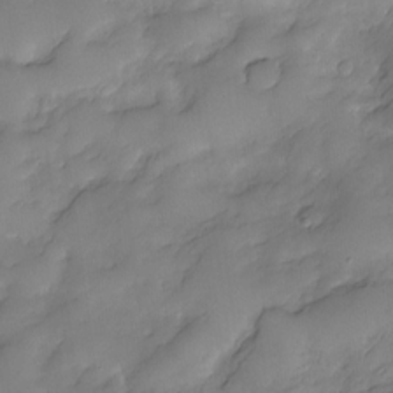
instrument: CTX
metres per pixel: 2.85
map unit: Nve
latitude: -26.4062
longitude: -149.3482
